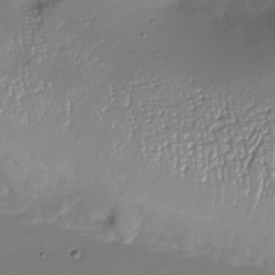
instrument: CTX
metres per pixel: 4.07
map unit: Nhu
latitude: -27.7666
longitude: -58.7057
